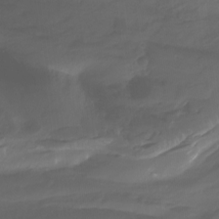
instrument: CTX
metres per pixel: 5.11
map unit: Nhu
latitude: -13.5777
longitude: -61.7827
